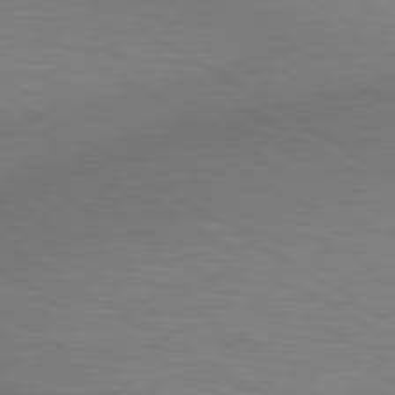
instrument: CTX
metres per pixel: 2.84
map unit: lApd
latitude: 80.2522
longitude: 120.3306
